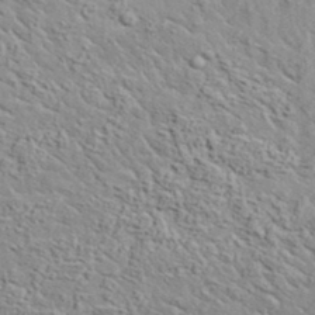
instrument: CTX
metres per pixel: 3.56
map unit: lHvf
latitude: 37.5938
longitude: -90.0822
